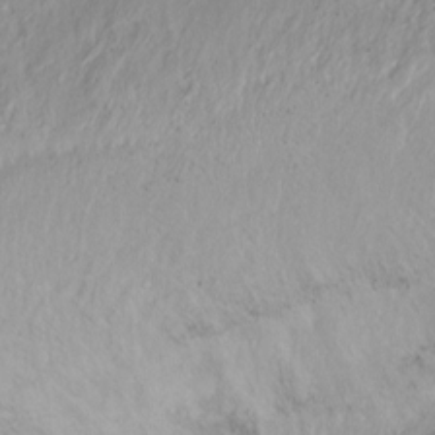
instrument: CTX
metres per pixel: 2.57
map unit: Htu
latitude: -14.8219
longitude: -44.8947
